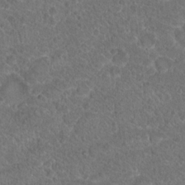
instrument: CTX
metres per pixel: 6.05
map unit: Hto
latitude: 17.8017
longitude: -37.2159
